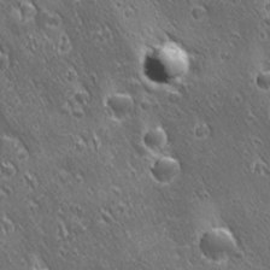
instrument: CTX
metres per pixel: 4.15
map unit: Ave
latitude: 21.4238
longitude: -137.3293
